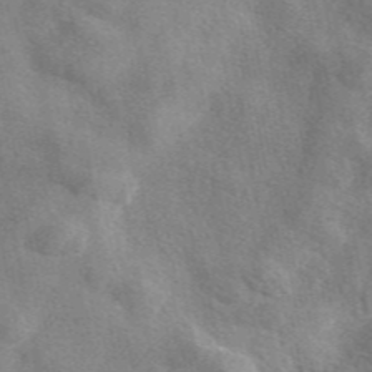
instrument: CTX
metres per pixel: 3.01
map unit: eAb
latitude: 47.6316
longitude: 123.3321
